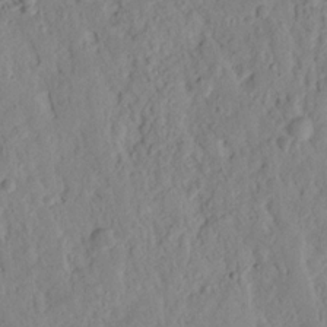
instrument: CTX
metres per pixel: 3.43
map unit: Nhu
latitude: 16.4412
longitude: -73.5938
